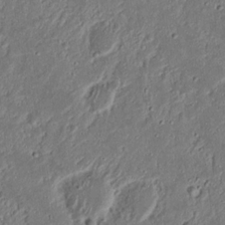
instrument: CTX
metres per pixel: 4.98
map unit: Nhu
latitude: 18.3278
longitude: -72.9514
